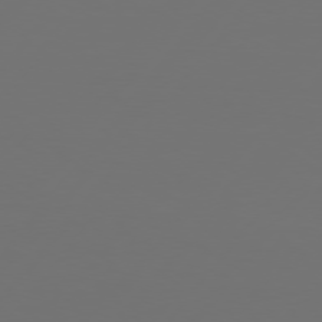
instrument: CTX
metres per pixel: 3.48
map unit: Hpe
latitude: 75.2537
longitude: -129.4993
